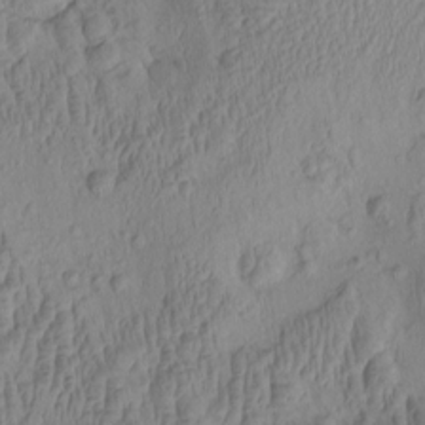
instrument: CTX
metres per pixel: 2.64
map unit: eHh
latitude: -1.0865
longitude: 15.2943
